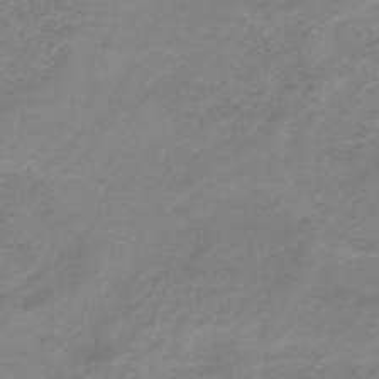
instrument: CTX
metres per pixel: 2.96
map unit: HNb
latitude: -32.6330
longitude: 60.1417
